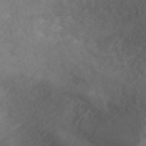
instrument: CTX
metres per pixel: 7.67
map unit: ANa
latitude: 42.0633
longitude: 33.5966
